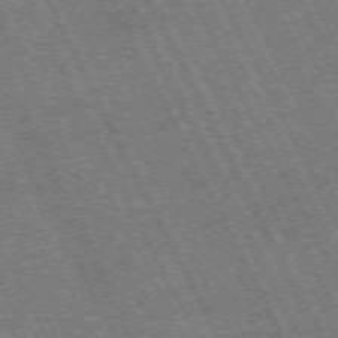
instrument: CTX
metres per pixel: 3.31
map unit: Hpe
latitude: -71.6722
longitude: 10.4251
